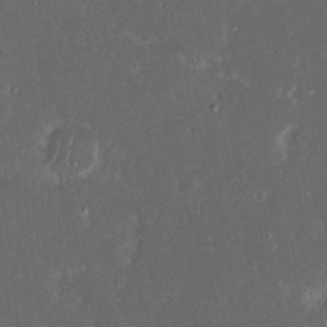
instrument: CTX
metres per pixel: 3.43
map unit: eHh
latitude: 17.1970
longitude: -73.8395
